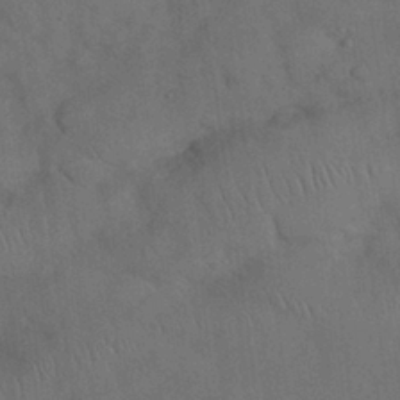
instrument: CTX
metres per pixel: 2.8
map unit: Nhu
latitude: 27.5560
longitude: -69.9906
